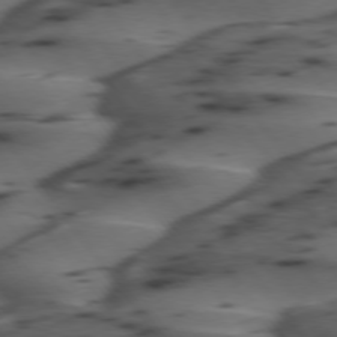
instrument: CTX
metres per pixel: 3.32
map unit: lApd
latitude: 75.0647
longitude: -70.4601
